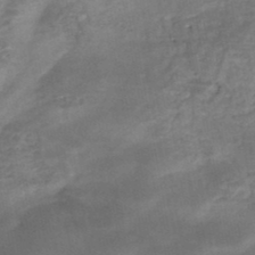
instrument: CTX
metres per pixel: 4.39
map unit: Nhe
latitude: -47.9556
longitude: -170.8569
